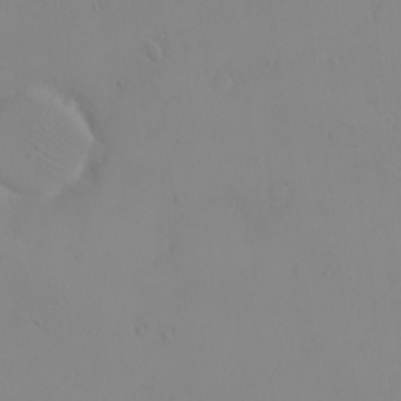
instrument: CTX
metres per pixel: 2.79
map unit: eHh
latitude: -9.6533
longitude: -68.0255
